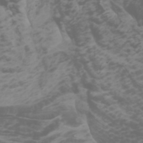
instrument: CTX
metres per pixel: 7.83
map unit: Htu
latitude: -0.8975
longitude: -77.2726
